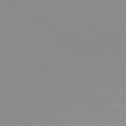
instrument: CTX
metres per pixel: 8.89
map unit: Hpe
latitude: 77.5749
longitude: -161.0269
